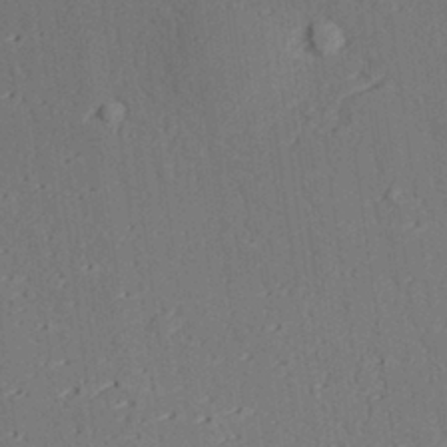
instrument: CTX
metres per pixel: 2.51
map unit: lAvf
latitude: 28.7246
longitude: -109.0647
